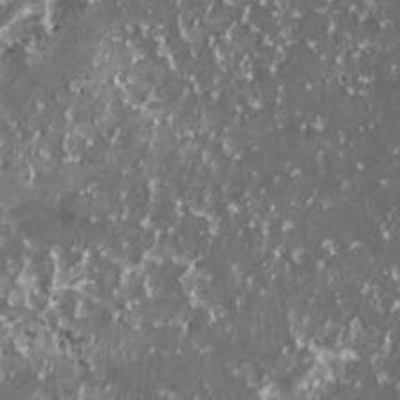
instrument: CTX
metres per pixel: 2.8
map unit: HNhu
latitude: 2.8569
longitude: 5.9556
